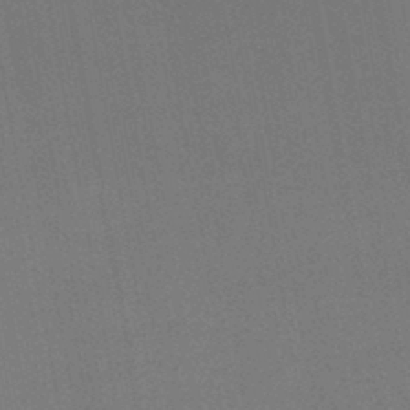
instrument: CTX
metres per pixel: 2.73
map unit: lHb
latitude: -43.6910
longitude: 67.4643
